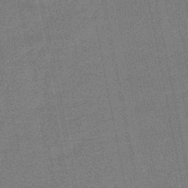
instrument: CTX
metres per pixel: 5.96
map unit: lHb
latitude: -49.3132
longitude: 78.9919
